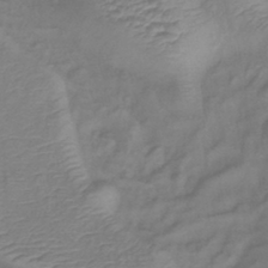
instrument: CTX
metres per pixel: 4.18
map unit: lHb
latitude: -41.2754
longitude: 78.6329
